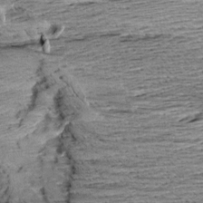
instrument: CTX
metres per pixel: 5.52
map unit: Aa
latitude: 8.6491
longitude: -139.8961
